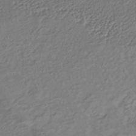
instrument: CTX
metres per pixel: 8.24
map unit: lHb
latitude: -38.7274
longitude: 69.9745
